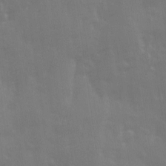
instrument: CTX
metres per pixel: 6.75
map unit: Ave
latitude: 13.4049
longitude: -103.9150
